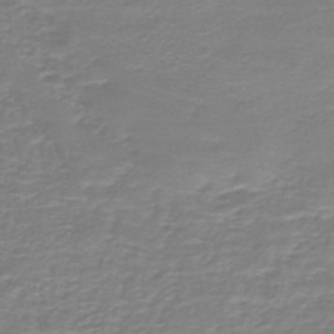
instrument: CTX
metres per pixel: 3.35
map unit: HNb
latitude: -45.9367
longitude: 52.5006
